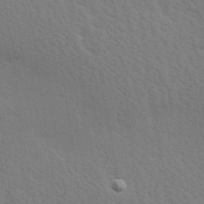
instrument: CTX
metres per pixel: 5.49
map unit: Hve
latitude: 26.3845
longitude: -94.0633
